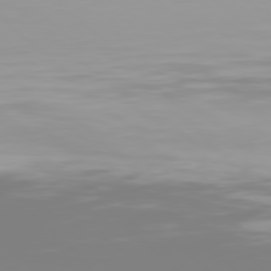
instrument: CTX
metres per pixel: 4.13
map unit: Hpe
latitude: 77.8961
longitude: -134.6112
